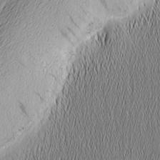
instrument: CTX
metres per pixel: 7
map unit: Nhu
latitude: -4.5384
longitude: -152.2145
